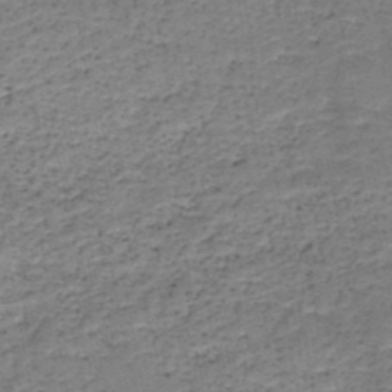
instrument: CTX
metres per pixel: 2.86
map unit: HNb
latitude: -49.1620
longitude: -40.2522
